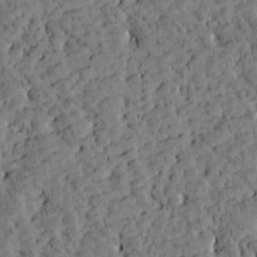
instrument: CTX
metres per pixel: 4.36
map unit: Htu
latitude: -3.2375
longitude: 175.3320
